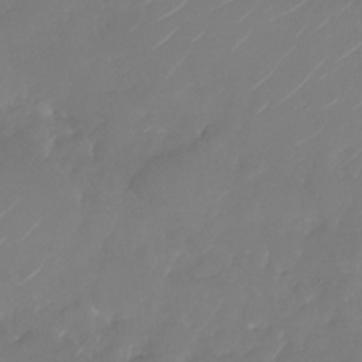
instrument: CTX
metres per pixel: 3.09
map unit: Nhu
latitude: -28.9164
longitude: -71.8583
